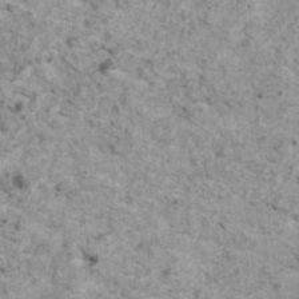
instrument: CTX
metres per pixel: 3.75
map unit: HNhu
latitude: 1.8583
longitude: 4.4629
